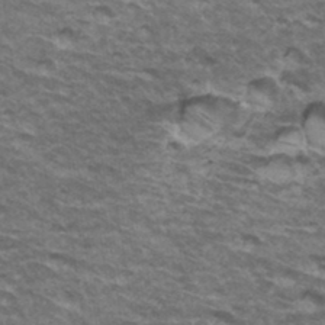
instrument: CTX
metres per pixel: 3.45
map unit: Hto
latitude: 34.8758
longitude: -42.4412
